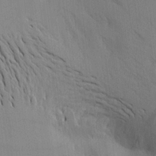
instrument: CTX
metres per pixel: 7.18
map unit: Aa
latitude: 17.4237
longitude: -148.8191
